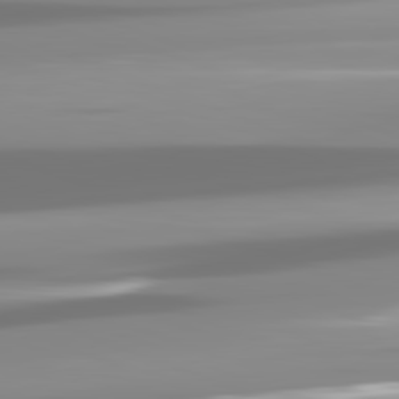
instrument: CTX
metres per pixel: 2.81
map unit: lApd
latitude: 82.0633
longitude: -139.2537
